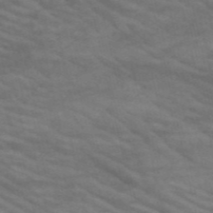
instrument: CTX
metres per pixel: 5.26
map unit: HNb
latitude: -53.5588
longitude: -44.9325
